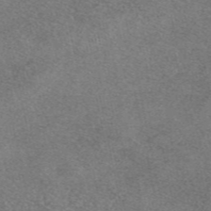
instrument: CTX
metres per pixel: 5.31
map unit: eAb
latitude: 47.5938
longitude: 107.9556
